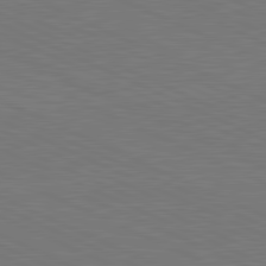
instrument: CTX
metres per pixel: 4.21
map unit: lApd
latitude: 81.5749
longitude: 149.5588
